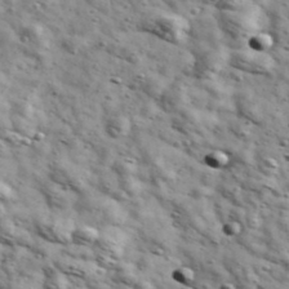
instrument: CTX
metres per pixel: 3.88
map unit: Ave
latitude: 41.5938
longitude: -107.3860
